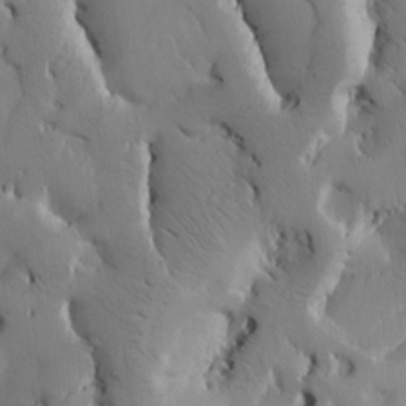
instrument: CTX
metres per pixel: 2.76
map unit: Htu
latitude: -3.4265
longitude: 168.6140
